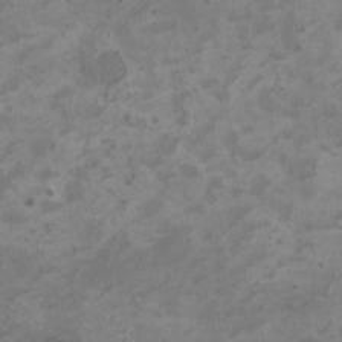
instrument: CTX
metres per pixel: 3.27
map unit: HNhu
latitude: 3.1214
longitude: -3.6505
